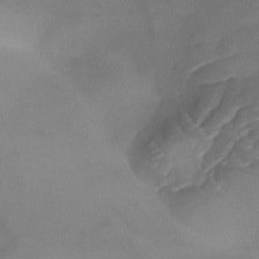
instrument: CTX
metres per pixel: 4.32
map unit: Ave
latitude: -9.8233
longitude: -122.4979
